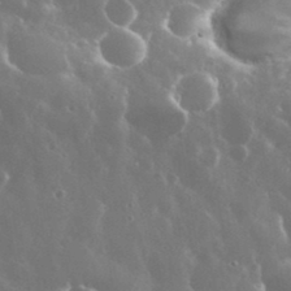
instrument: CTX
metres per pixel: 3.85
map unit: eHh
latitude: 35.2914
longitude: -58.6491
